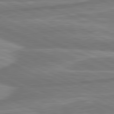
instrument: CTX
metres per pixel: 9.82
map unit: lApd
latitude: 81.5182
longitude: -174.8947
